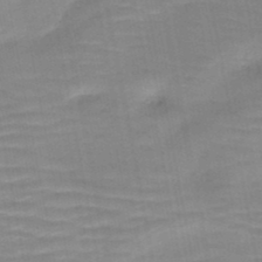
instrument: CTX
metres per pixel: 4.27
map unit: HNb
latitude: -47.2565
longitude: -48.4034
